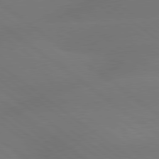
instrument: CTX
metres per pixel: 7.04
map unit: lApd
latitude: 79.2348
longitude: -150.6868
